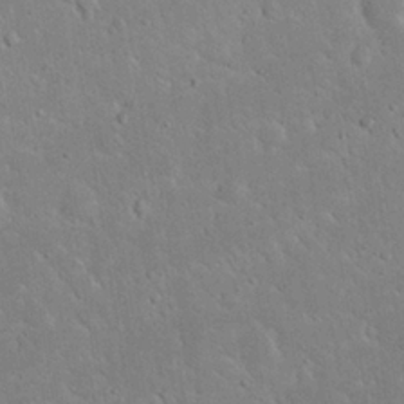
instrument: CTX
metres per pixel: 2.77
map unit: Nhu
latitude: 23.7638
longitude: -71.8583
